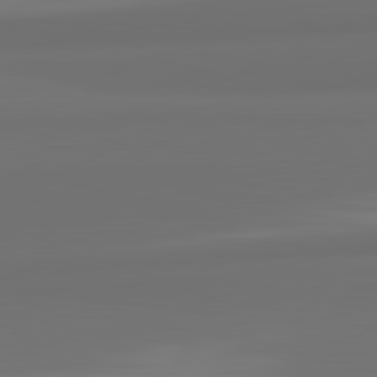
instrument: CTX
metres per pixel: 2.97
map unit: lApd
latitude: 82.4412
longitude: 159.6343
